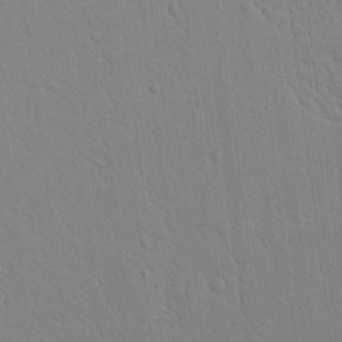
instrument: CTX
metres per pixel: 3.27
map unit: lAvf
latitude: 8.5924
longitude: 168.8786
